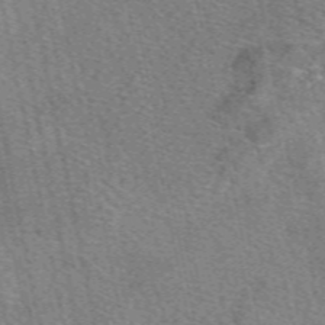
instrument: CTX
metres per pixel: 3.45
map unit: eAb
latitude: 50.6301
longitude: 115.7855
